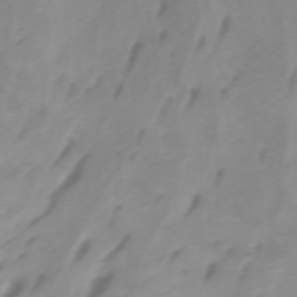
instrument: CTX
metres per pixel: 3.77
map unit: Htu
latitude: -5.1053
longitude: 137.2565
